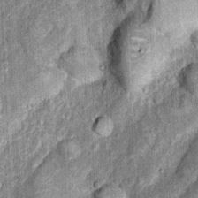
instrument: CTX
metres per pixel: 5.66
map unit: Nhu
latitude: 5.2915
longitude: -23.9528
